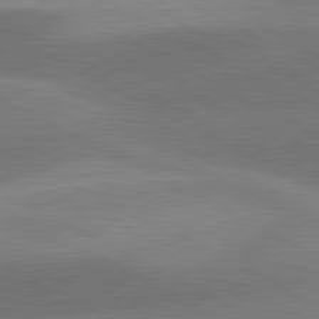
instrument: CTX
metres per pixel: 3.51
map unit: lApd
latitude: 81.0080
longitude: 124.8786
